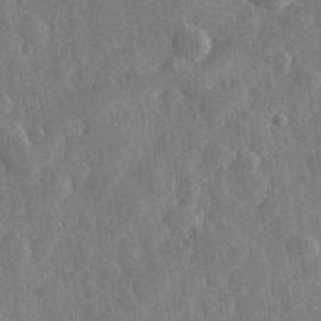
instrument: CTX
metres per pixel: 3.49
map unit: Hve
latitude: 25.9717
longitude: 149.7856
